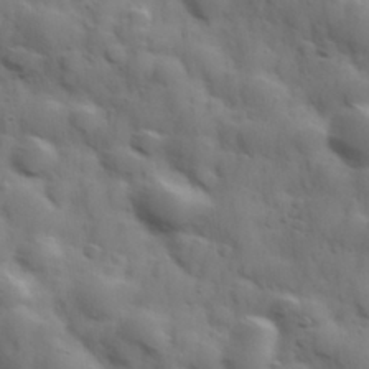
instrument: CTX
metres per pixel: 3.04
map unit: Hve
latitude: 31.5183
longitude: 150.4629
